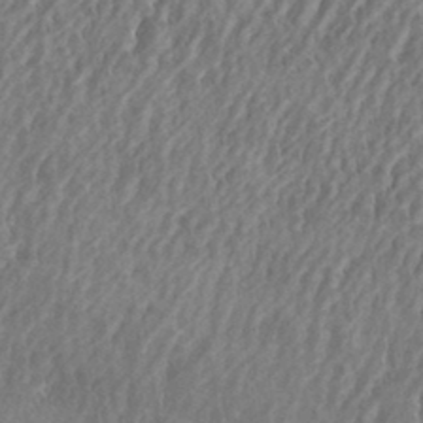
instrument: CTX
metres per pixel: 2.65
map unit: eHh
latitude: 33.5182
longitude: -132.7057
